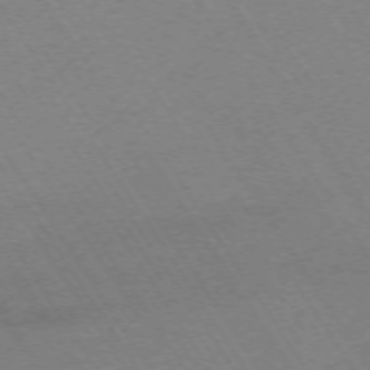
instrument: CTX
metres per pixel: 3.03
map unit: Ap
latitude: -74.0850
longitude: -71.6505
